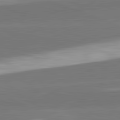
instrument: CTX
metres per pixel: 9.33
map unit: lApd
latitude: 82.4034
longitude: 151.0864
